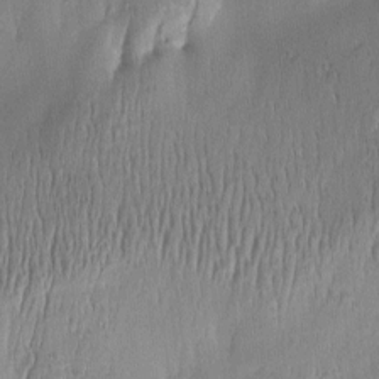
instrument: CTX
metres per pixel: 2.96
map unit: Htu
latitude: -5.6910
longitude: 174.5006
